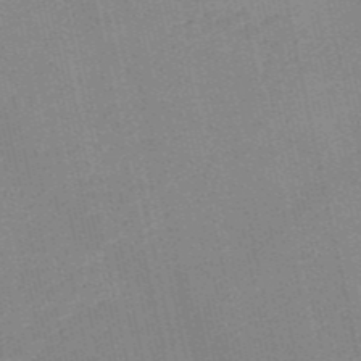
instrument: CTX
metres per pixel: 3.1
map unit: HNb
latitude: -52.7463
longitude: -42.7624
